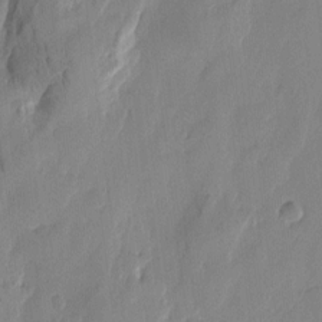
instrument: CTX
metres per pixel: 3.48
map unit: Htu
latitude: -1.8234
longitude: -176.8380
